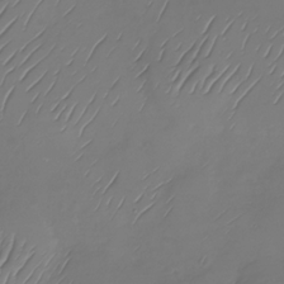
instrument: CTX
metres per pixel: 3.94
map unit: Nhu
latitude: -29.0864
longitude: -59.3482
